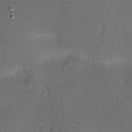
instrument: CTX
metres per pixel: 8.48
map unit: Nve
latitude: -8.7652
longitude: 175.1620
